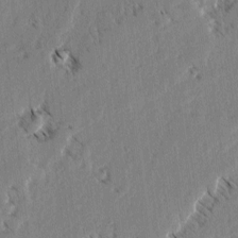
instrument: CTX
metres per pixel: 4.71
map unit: lAvf
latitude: -4.8408
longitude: -113.8772
